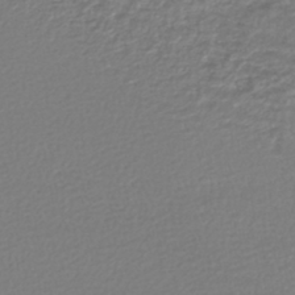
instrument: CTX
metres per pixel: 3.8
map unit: lHb
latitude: -43.3509
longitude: 72.3117
